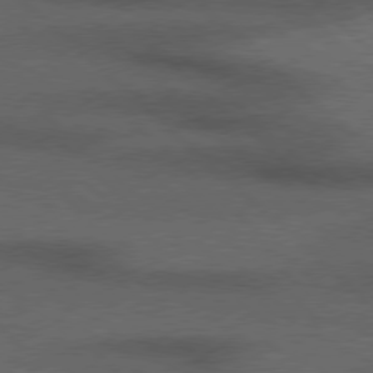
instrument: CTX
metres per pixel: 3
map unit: Hpe
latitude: 77.2348
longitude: -157.4048
